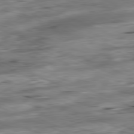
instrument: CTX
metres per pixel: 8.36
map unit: Ap
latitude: -81.8989
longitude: -81.1214
